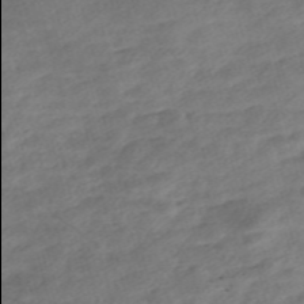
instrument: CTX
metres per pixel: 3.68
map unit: Nve
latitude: -58.1605
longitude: 54.0094
